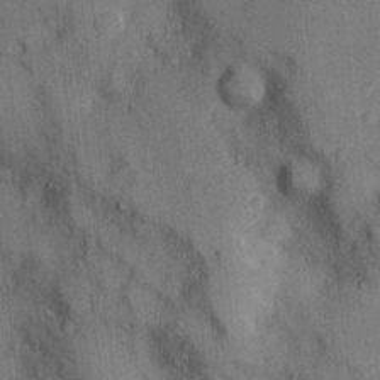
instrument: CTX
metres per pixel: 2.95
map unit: Htu
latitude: -5.2754
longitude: 158.3306
